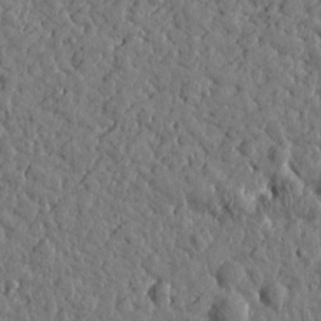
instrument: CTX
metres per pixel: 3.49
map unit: Htu
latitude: 0.1200
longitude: -178.8191
